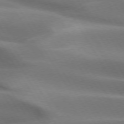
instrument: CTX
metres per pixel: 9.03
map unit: lApd
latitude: 73.1215
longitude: -51.6882
